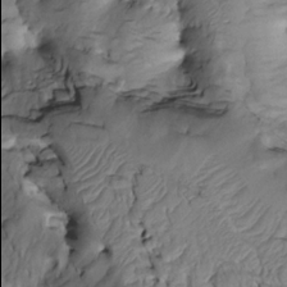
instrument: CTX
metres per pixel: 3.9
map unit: Htu
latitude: -2.6707
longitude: 150.0094
